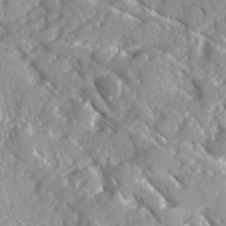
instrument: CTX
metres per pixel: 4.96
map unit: Ave
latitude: 16.4223
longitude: -130.3279
